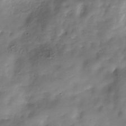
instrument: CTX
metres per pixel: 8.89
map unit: Hve
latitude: -30.6707
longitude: 94.2739
